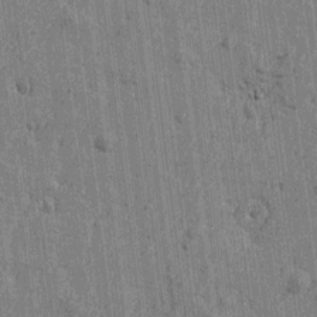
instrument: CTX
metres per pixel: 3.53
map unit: Htu
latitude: -4.1983
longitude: -179.4238
